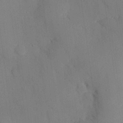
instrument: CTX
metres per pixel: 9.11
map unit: eHh
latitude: 27.4993
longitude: -79.7261
